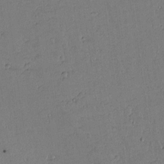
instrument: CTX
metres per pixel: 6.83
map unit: lAvf
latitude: 14.2712
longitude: -127.2537
